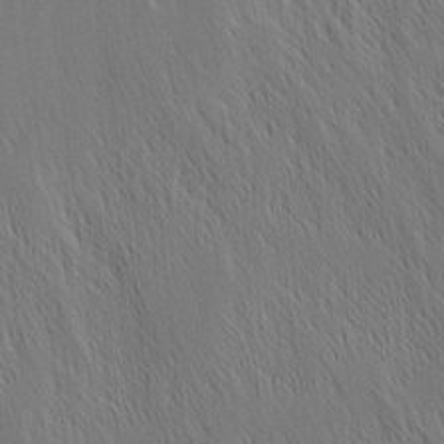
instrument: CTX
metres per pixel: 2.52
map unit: Nhu
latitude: -4.8597
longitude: -150.9891
